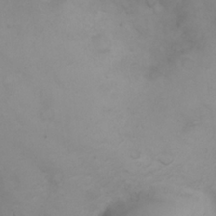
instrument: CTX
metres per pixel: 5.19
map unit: eHh
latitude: 25.8583
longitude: -64.2145
